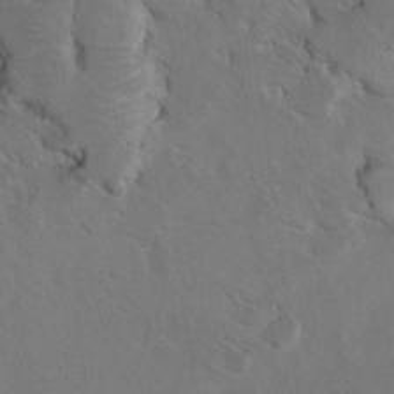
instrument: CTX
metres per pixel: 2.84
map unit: Hto
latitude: 8.6869
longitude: -35.1970
